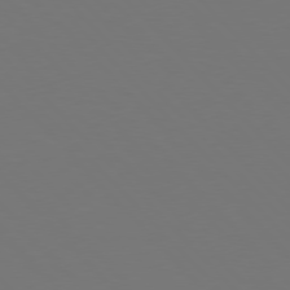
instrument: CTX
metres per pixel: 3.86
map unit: Hpe
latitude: 76.8569
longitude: -167.3859
